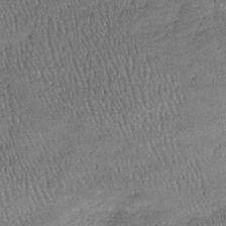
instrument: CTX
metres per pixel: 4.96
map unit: lHb
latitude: -39.3509
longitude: 67.9367
